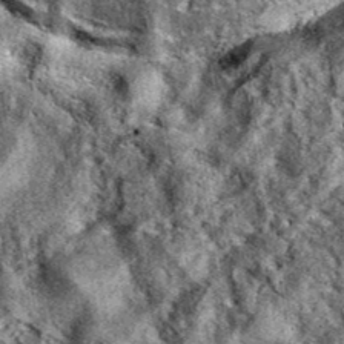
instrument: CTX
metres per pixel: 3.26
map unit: eAb
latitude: 39.0647
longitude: 108.9542
